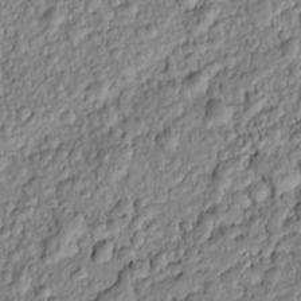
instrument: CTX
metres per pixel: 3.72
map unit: Htu
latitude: -6.3117
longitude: 155.8989
